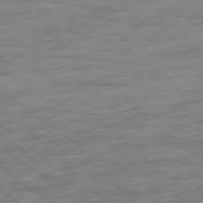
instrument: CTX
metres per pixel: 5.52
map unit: Ap
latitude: -79.1620
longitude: -102.4412
